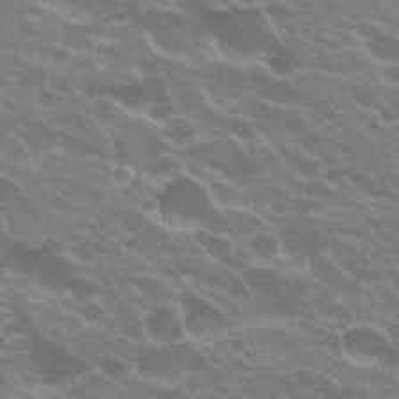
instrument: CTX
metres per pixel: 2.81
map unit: Hto
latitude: 24.3845
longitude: -36.8758
